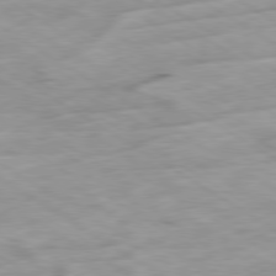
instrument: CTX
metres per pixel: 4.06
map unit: Ap
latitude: -80.2551
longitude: -72.2901
